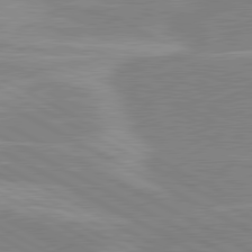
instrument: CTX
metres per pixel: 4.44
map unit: lApd
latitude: 80.7435
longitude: -124.0633
